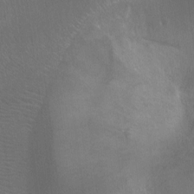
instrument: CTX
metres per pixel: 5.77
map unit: Ht
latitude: -10.2173
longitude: -38.3656
